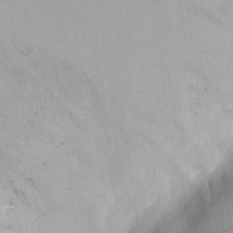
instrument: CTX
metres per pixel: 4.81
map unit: HNhu
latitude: 8.0633
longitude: -3.6505
